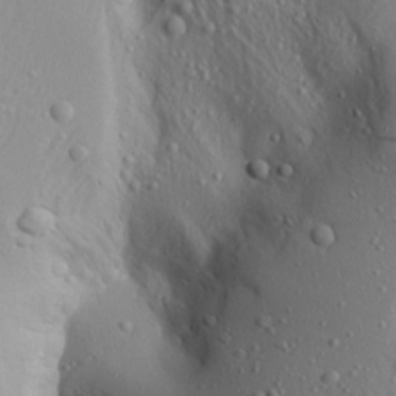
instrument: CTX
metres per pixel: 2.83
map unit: Aa
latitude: 19.7071
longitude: -147.7639
